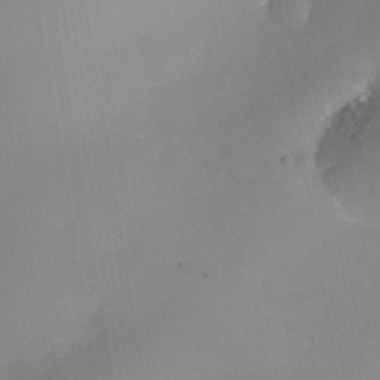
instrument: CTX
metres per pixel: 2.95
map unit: Nhe
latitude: -38.0094
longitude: -119.6505
